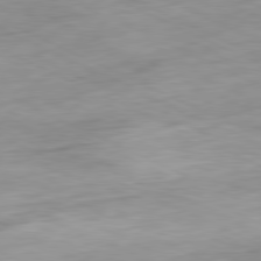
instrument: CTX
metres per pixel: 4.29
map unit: Ap
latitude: -81.3132
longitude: -87.9528
